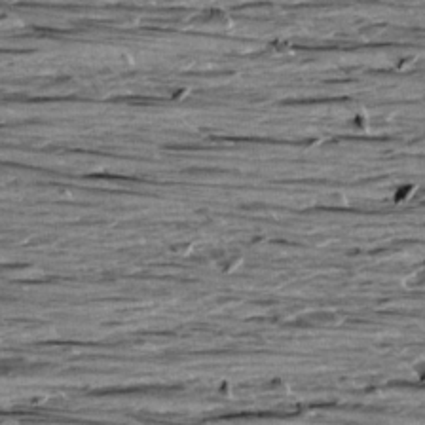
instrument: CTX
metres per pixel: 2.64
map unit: Aa
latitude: 9.5182
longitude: -139.5560
